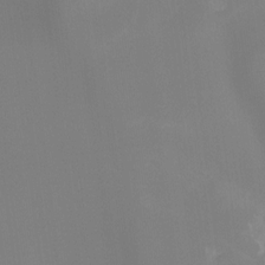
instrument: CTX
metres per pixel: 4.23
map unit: Nhu
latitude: -14.3873
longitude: -56.3467
